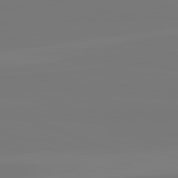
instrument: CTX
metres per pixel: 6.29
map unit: lApd
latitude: 82.4790
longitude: 155.0298
